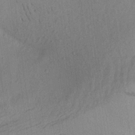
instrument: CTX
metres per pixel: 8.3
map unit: Aa
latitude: 26.1389
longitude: -143.5749
